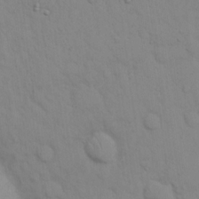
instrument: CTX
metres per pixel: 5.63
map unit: eHh
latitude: 16.1767
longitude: -62.8002
